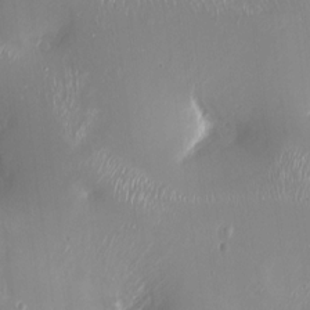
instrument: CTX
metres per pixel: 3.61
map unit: Ht
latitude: -15.2187
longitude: -41.5182
